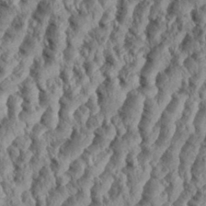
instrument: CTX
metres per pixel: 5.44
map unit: eHh
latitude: 35.3292
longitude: -138.1011
